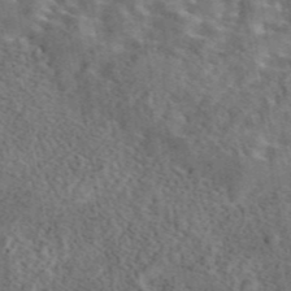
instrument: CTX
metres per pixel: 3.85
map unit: eAb
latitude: 43.9150
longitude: 109.3699
